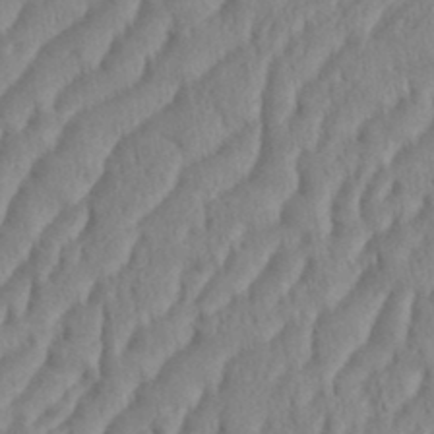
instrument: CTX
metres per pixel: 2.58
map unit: eHh
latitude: 36.4601
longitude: -137.8961
